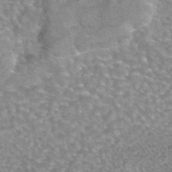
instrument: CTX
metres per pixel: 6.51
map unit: eAb
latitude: 45.1025
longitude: 104.5384
